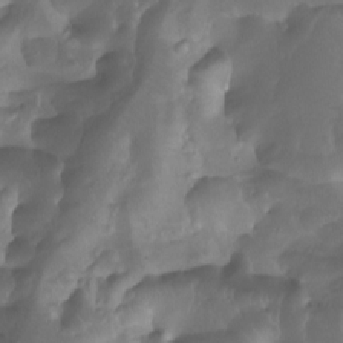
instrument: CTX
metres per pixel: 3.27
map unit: Hto
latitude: -8.3873
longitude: -40.5545
